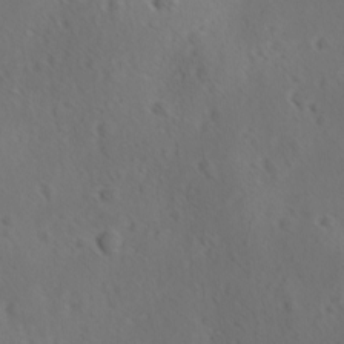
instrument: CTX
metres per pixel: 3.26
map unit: Ave
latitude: -9.0297
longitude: -121.5182
